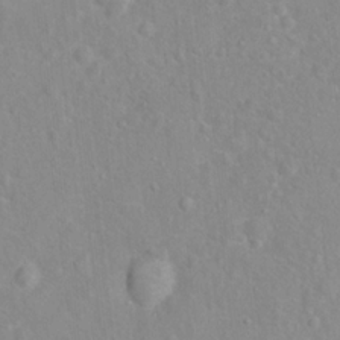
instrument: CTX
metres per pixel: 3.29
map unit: Hto
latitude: 16.0444
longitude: -42.1011
